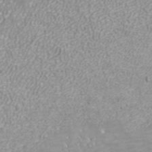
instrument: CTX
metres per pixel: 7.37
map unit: ANa
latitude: 40.4412
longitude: 24.6140
